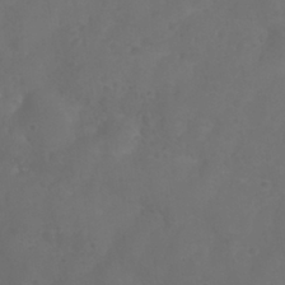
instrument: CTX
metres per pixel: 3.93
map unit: Nhu
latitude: 27.9150
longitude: -55.5182
